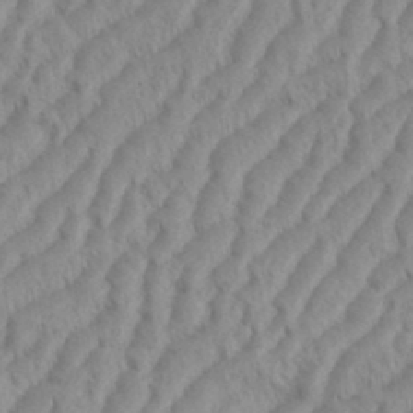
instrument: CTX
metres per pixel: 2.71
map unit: eHh
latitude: 36.1389
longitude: -137.9339
